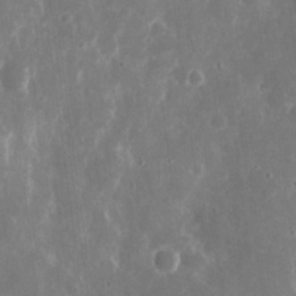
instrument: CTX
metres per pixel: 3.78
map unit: eHh
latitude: 8.9136
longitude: -71.0269
